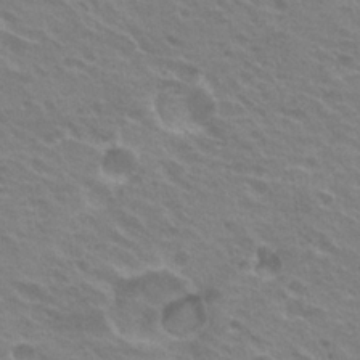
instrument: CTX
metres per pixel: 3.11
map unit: Hto
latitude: 23.3859
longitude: -31.4994
